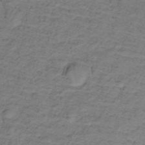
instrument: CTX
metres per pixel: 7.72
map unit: lHb
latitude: -32.5007
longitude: 65.9367
